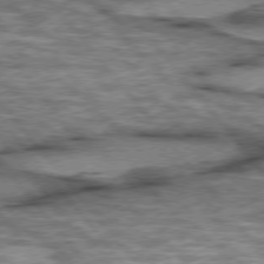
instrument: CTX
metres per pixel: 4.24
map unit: lApd
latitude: 75.6316
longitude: -49.0647
